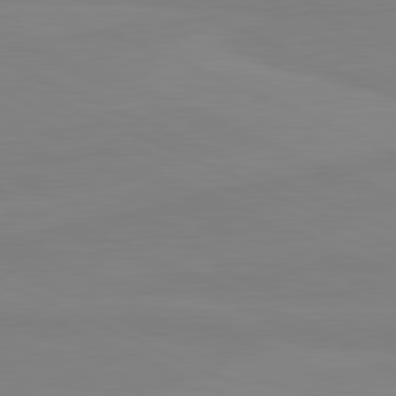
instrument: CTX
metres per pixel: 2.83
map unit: lApd
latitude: 81.7261
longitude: 166.8597
